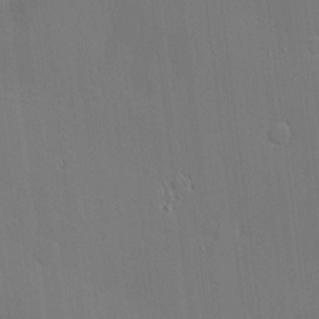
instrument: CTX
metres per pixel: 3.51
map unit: Nve
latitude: -8.7085
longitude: 175.5966
